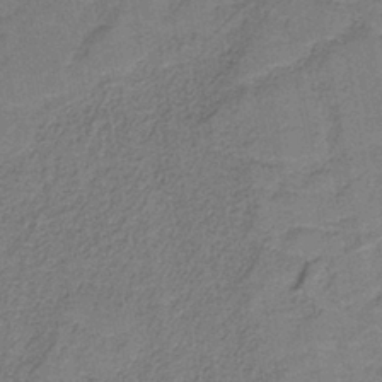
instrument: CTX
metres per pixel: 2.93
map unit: HNb
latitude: -37.5966
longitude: 52.1039
